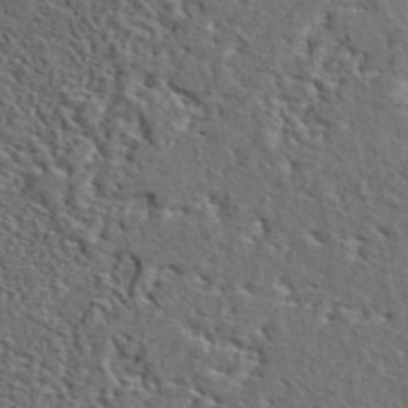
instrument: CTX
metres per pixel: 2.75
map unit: eAb
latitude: 43.9339
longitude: 112.8030
